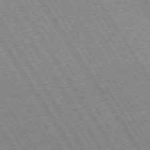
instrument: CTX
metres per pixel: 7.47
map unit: Hpe
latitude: 73.3293
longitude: -141.0458
